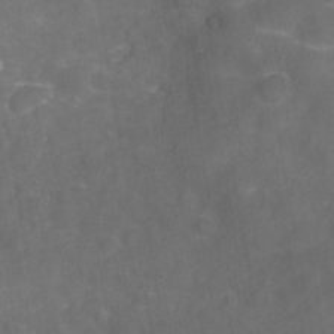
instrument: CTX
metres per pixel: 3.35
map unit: Hve
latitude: -31.0297
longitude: 95.3509
